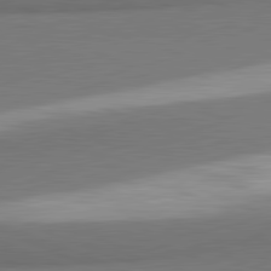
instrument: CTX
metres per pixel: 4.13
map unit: lApd
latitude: 81.6883
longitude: 164.5196
